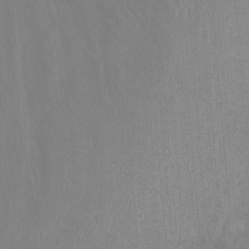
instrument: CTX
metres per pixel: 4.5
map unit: Nhu
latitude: -6.3684
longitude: -68.0822
